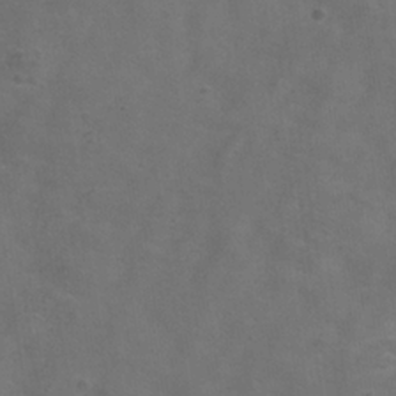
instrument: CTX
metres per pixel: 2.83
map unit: Hve
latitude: -34.0850
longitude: 91.2565
